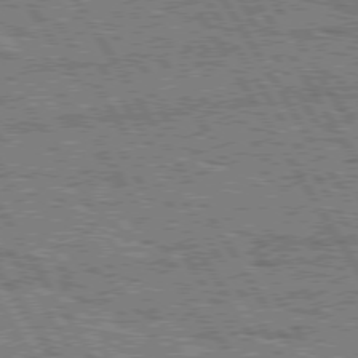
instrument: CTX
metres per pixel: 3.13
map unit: Hpe
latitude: 75.4049
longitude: -154.4979
